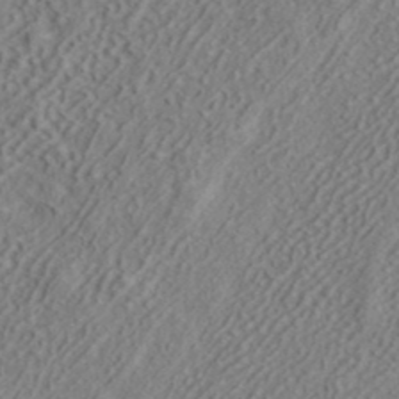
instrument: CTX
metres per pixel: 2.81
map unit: ANa
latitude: 38.7435
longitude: 20.6896
